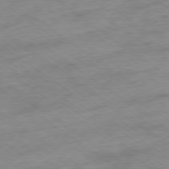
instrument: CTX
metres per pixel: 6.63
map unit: Ap
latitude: -78.9919
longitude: -96.6490
